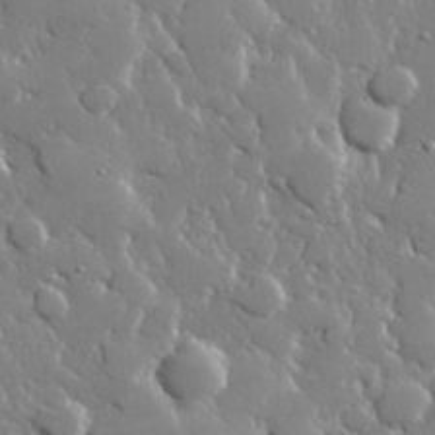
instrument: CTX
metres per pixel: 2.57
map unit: lHvf
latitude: 32.4223
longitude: -92.8947
